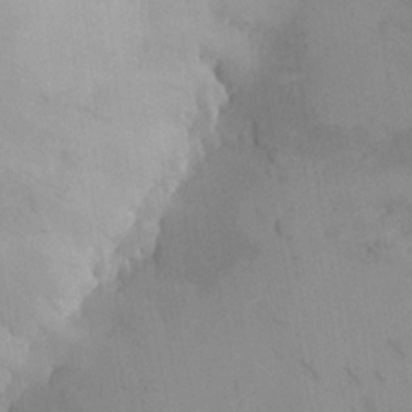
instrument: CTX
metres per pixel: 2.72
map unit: eHh
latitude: -9.3132
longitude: -66.8191
